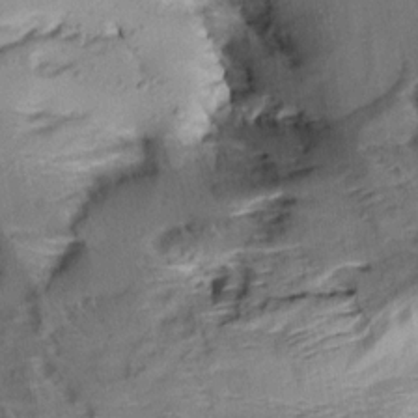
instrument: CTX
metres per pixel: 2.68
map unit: Aa
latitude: 9.4804
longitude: -141.8772
